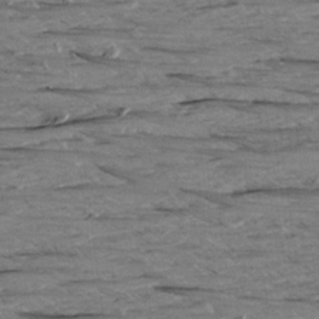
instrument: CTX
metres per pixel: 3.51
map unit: Aa
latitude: 9.2348
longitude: -139.8583
